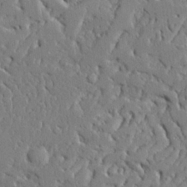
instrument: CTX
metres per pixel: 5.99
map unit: Ave
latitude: 24.0255
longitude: -130.3090
